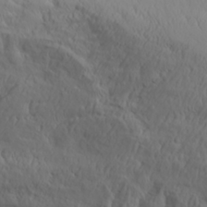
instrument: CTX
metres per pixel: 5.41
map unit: Aa
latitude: 29.0269
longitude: -133.2915
